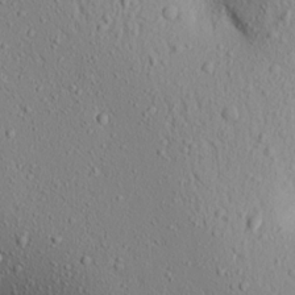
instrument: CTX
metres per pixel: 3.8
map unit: Aa
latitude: 18.1011
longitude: -147.8395
